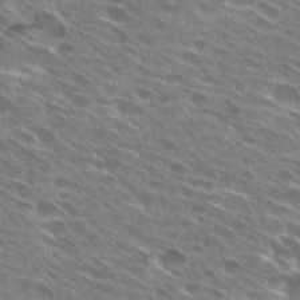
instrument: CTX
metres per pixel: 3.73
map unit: Hto
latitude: 29.5560
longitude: -44.8191
